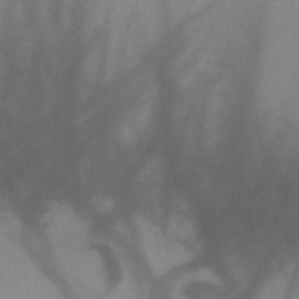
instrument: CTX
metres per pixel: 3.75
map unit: HNb
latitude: -46.0472
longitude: -40.8380
